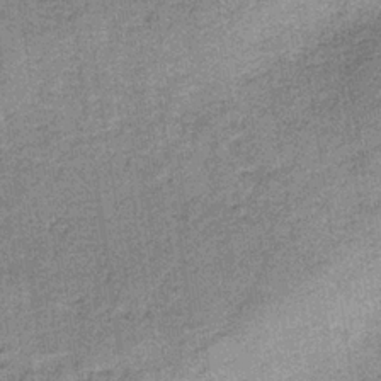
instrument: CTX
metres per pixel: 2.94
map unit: HNb
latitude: -36.1227
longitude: 54.0661
